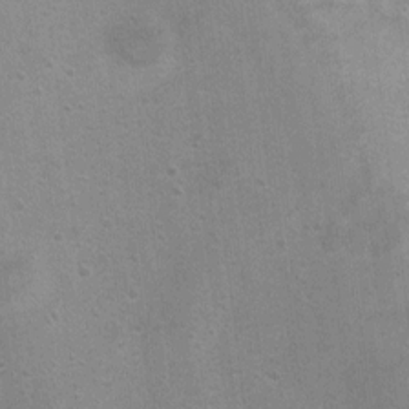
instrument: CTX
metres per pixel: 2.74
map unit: Ht
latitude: 4.6301
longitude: -28.3845
